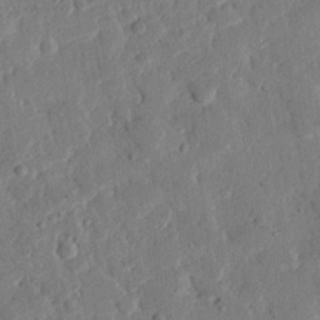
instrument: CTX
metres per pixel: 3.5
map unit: eHh
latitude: 25.2537
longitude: -81.2159
